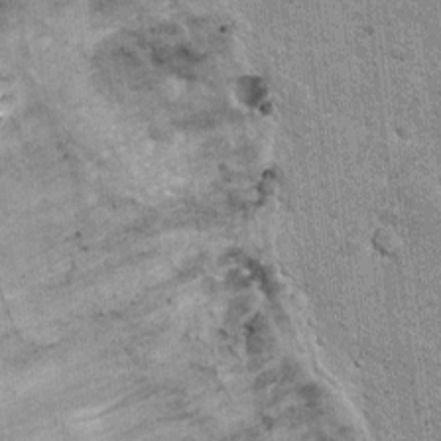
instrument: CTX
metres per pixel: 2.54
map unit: Ht
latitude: 8.2334
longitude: -36.8947
